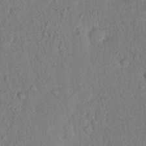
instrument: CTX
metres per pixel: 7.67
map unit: eHh
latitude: 18.6112
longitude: -62.4034
